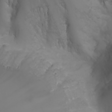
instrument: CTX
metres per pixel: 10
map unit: Nhu
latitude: -5.6533
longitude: -89.5560
